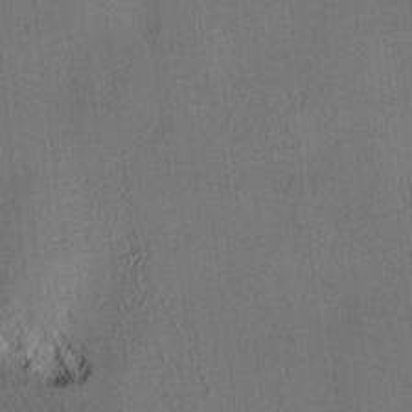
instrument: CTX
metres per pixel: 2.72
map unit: lAvf
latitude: 7.9150
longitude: 166.0472
